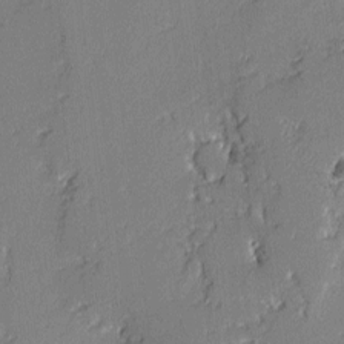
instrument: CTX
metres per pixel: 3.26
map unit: lAvf
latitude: -2.3117
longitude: -109.1781
